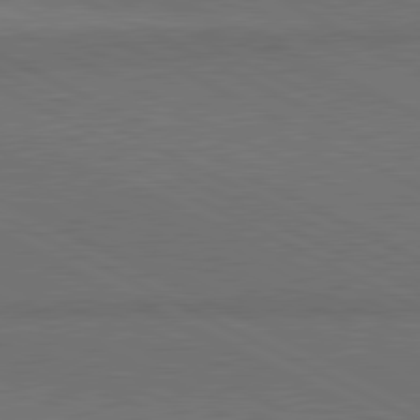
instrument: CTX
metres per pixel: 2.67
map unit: lApd
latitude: 81.1970
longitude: 149.6911
